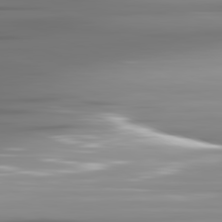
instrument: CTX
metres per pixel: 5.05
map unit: lApd
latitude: 81.7072
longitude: -142.3278
